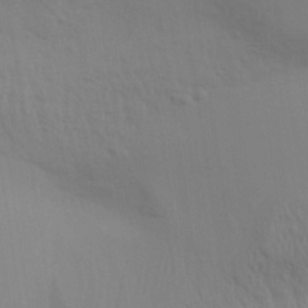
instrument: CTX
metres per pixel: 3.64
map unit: Aa
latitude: 31.4238
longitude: -135.5371
